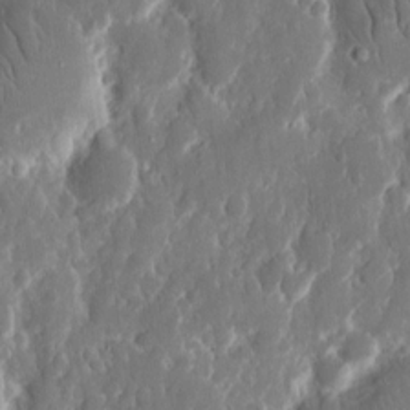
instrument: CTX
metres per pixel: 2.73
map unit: eHh
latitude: 12.8380
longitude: -72.3657
